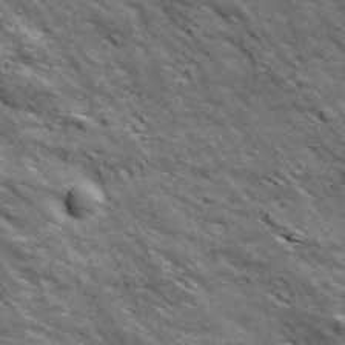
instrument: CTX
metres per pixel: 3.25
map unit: Ave
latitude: 18.7435
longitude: -134.1577
